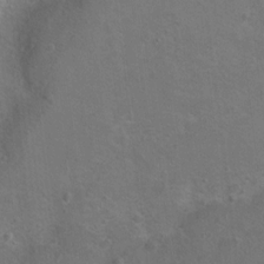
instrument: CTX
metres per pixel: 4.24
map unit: Hto
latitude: 9.0270
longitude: -30.6869
